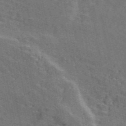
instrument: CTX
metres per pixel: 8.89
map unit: ANa
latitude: 49.8016
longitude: -81.9339
